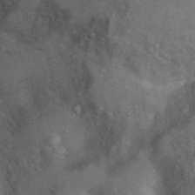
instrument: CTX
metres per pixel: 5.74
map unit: Nhu
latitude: 9.6883
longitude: -23.9150
